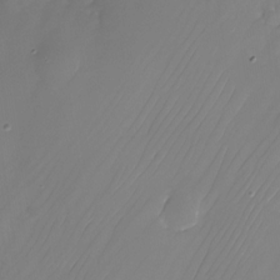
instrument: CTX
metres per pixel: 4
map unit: Nhu
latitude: -24.9353
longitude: -71.4615
